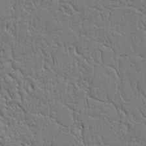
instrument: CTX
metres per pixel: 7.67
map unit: Ht
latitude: 9.6316
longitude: -76.4412
